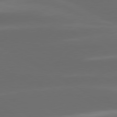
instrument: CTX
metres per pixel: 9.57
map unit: lApd
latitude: 80.1389
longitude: -145.0458
